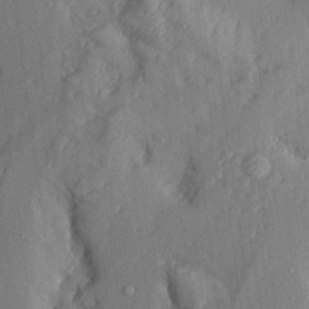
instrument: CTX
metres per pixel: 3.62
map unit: Aa
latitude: 16.1767
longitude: -145.8205
